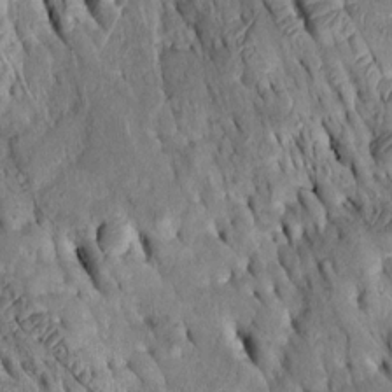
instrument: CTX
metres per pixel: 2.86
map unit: Htu
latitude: -2.4818
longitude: 150.5762
